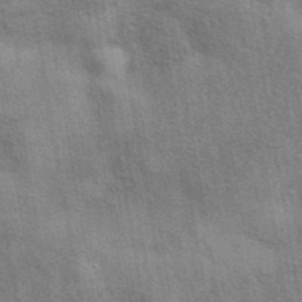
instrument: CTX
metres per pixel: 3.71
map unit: eAb
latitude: 41.5938
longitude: 102.6896
